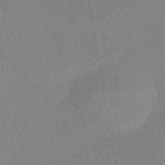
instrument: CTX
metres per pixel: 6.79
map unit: HNhu
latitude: -42.9730
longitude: 99.2376
